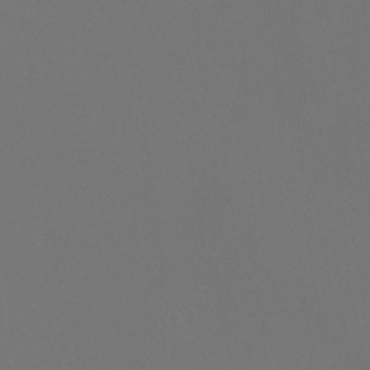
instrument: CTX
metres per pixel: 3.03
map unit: Htu
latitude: -13.5021
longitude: -48.3845
